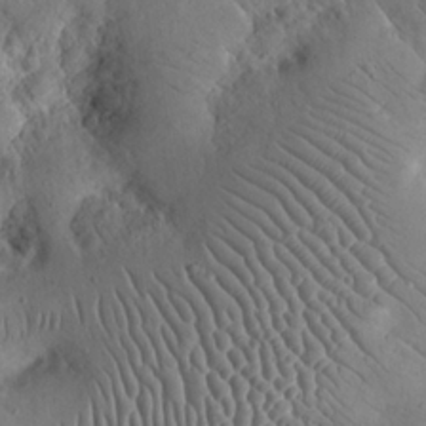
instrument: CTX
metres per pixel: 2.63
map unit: eHh
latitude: 24.2711
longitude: -66.8002
